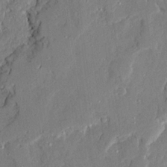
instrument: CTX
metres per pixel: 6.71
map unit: Ave
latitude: 22.9136
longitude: -129.8205
